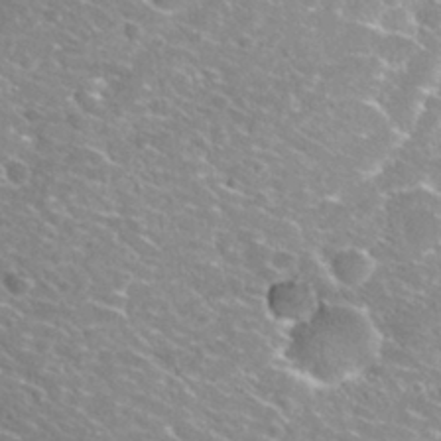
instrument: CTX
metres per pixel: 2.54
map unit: Nhu
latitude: 29.5560
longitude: -48.5357
